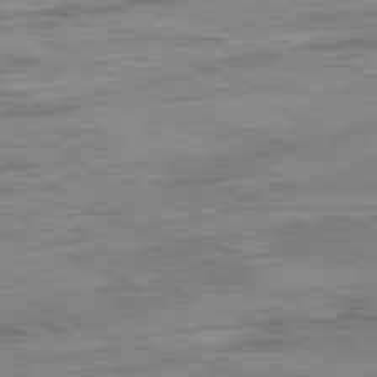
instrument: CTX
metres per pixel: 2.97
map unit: Ap
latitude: -81.4644
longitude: -61.6316
